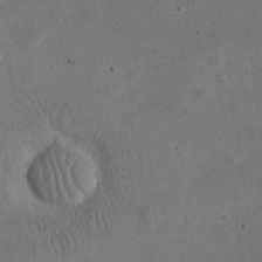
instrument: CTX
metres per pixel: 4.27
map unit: eHh
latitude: 24.4601
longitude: -68.2901
